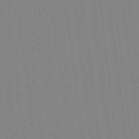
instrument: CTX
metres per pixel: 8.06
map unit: Hto
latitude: -8.0094
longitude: -47.7450
